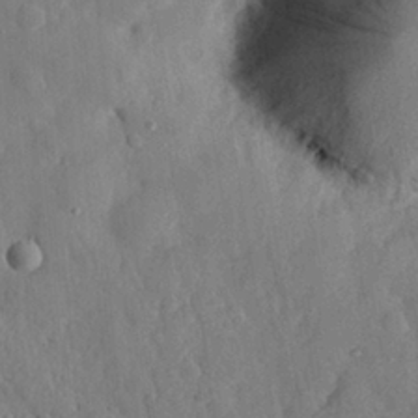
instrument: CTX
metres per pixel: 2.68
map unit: eHh
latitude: 27.9150
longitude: -77.4048
